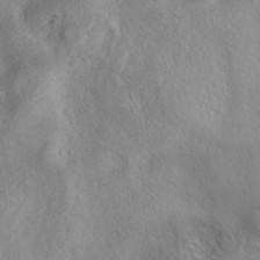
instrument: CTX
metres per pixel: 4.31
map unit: eAb
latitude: 39.3104
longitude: 113.1620
